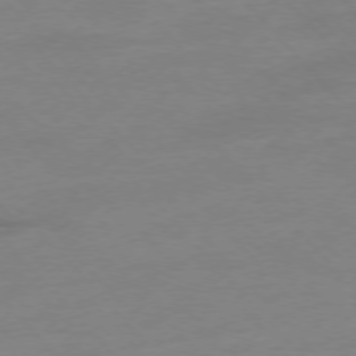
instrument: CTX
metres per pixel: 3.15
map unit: Hpe
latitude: -76.9542
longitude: -14.8002
